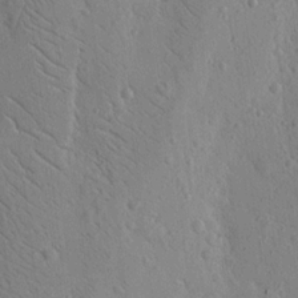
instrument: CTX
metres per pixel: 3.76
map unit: Nhu
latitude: 15.5560
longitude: -78.1578
